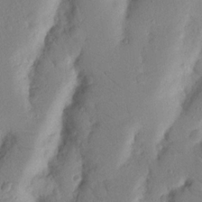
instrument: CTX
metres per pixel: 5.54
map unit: Nhu
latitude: 18.7435
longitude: -77.1781
